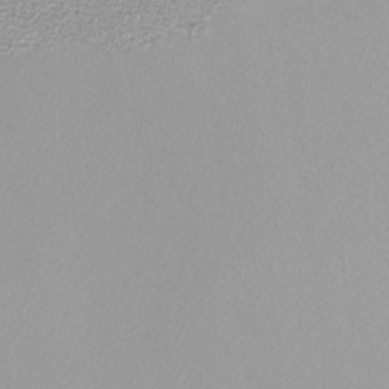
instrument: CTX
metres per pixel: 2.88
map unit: eHh
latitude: -8.0850
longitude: -70.8380
